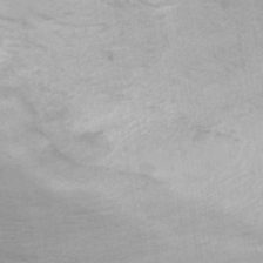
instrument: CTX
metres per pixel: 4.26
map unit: ANa
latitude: 41.8394
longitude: 14.4251
